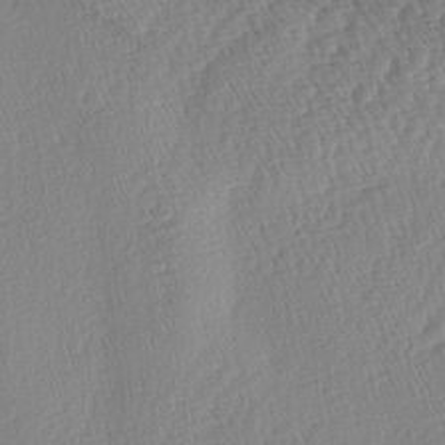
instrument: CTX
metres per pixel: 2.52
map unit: lAa
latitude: -4.5384
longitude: -130.3846
